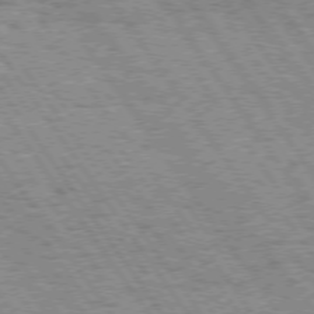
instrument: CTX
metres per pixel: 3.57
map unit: Hpe
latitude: 73.7639
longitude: -139.1970
